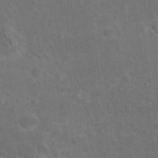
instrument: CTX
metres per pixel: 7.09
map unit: eHh
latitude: 24.7435
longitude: -67.4237
